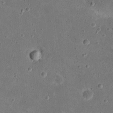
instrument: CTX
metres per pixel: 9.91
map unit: eHh
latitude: 21.4238
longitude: -65.7639
